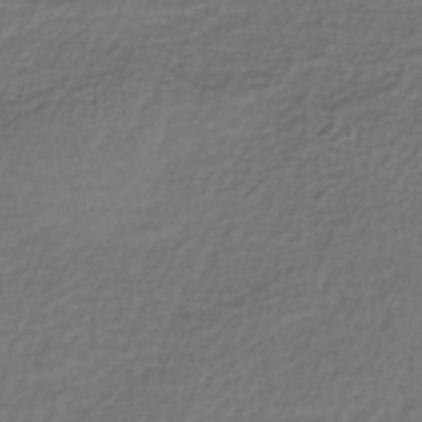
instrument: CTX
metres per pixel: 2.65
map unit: lHb
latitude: -35.6533
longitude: 61.7100
